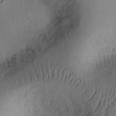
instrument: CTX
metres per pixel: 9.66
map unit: Ht
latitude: 7.9150
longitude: -76.1766
